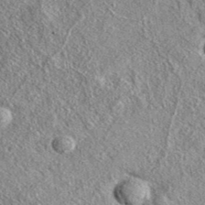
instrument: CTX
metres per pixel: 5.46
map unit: eAb
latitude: 37.8961
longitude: 109.5588
